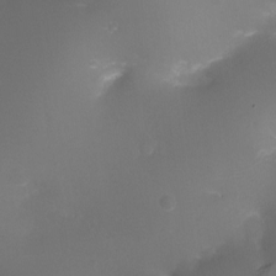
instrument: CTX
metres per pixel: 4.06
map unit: Ht
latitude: -4.8786
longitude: -26.5924
